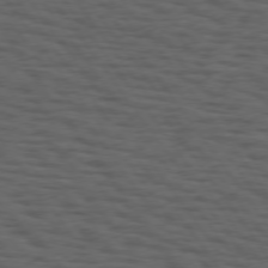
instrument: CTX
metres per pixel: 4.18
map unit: Hpe
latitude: 74.7246
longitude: -132.9325
